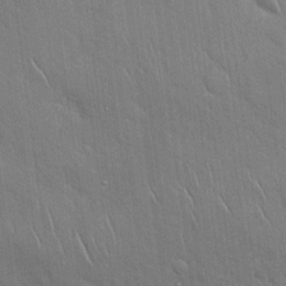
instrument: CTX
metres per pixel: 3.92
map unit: Hto
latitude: 18.4601
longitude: -51.8205
